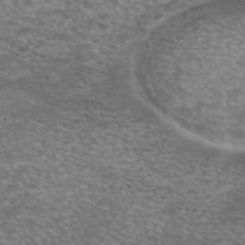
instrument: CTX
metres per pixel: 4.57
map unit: eAb
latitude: 45.2348
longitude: 102.8219
